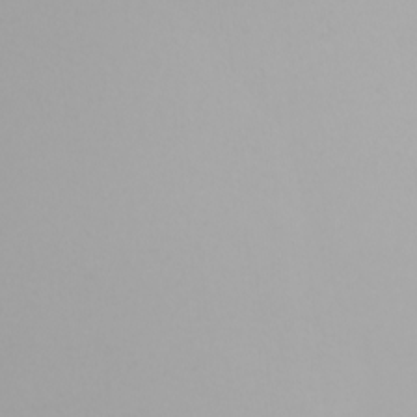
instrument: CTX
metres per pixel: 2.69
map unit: Nhu
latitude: -8.1417
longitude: -95.4993
